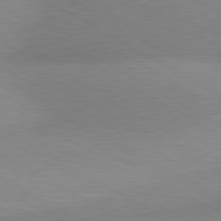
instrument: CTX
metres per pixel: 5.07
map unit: lApd
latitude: 80.5546
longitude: 125.5021
